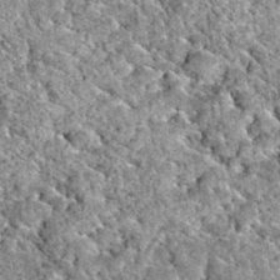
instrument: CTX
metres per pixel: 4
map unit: Hto
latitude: 35.4993
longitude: -52.2711
